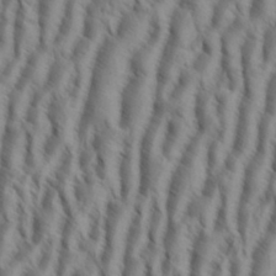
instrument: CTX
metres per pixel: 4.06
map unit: eHh
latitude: 34.6490
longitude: -138.4601
